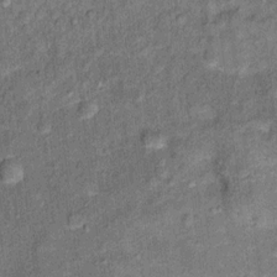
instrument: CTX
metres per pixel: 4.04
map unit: Ht
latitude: 10.7813
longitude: -39.3104
